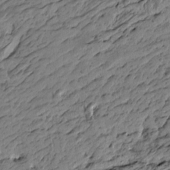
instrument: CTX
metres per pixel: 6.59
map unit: Htu
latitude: -6.0283
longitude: -178.8380
